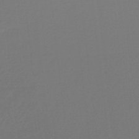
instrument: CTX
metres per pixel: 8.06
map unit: lHb
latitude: -46.3306
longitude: 65.5399
